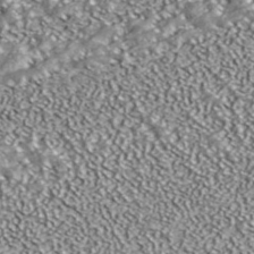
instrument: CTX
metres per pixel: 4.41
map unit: ANa
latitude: 43.4238
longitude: 36.6707
